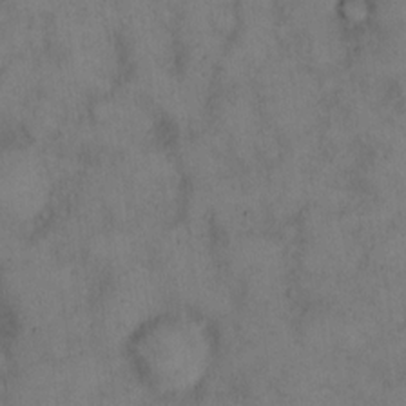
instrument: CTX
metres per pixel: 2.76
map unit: eHh
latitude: 14.6302
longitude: -62.2712
